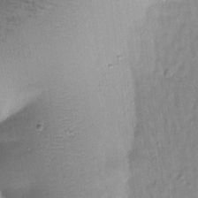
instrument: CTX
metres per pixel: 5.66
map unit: Htu
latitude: -0.1039
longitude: 172.7652
